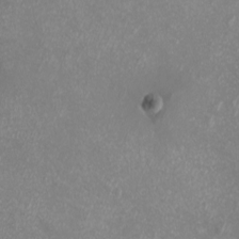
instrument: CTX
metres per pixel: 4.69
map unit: eHh
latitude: -7.0675
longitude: -77.2726
